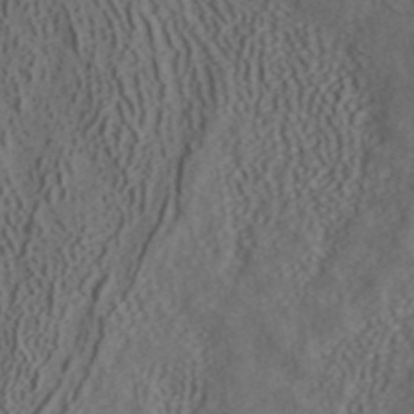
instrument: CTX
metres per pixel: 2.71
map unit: ANa
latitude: 42.0633
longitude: 34.5574
